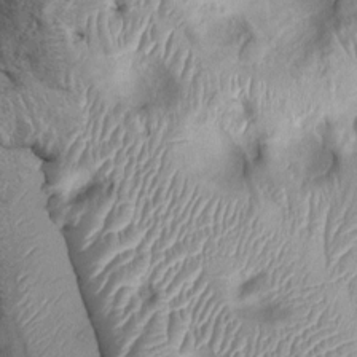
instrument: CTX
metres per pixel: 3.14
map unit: Ht
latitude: -0.1039
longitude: -13.9528
